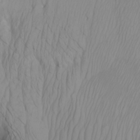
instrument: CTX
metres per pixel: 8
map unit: Htu
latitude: -7.4643
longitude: -65.8961
